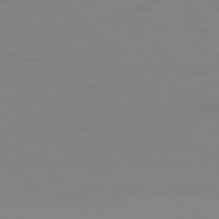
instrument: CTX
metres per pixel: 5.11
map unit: Hpe
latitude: 74.8758
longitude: -127.8206
